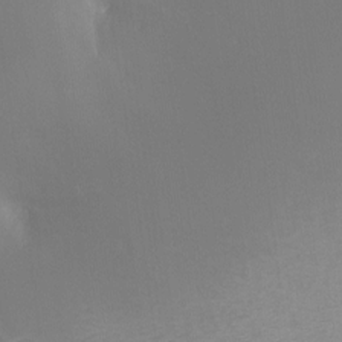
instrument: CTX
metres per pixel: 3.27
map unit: Ht
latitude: -6.4251
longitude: -30.7625
